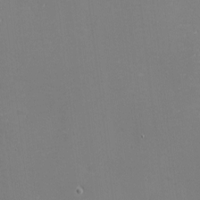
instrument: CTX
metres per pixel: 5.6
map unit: eHh
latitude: -2.3495
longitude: -80.7624
